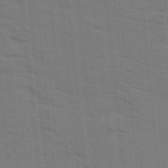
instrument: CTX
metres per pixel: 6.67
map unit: Ave
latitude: 14.3846
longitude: -102.3845
